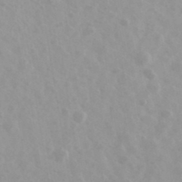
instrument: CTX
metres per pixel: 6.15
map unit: Ave
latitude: 39.7827
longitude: -106.4034
